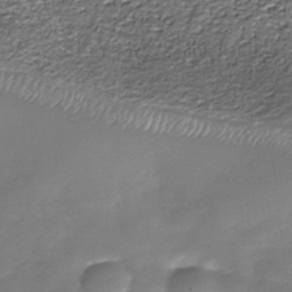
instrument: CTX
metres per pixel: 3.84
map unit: Nhe
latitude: -37.7099
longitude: -86.9325
